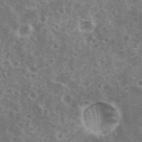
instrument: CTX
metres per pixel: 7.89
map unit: eHh
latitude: 35.4615
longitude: -59.7639
